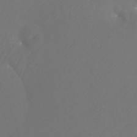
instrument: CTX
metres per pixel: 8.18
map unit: Htu
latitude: -7.1053
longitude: -33.4804
